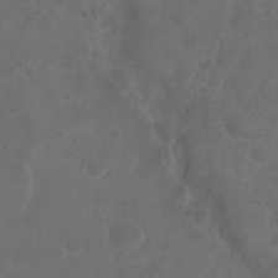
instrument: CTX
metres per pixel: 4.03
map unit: eHh
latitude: 0.7435
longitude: -54.6112
